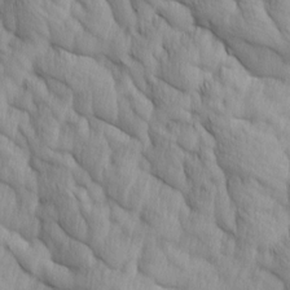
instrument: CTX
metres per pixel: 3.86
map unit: Ave
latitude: 12.7624
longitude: -105.9717
